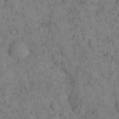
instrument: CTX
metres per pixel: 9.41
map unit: eHh
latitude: 16.4412
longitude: -62.0444
